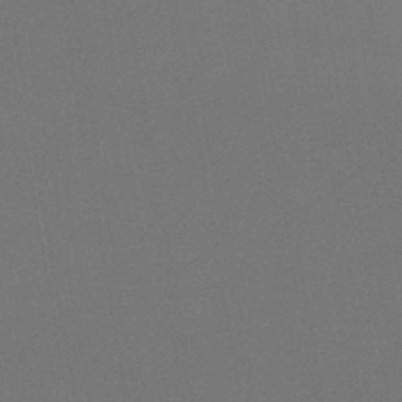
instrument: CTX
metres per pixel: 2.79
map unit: lHb
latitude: -43.6910
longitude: 74.0850
